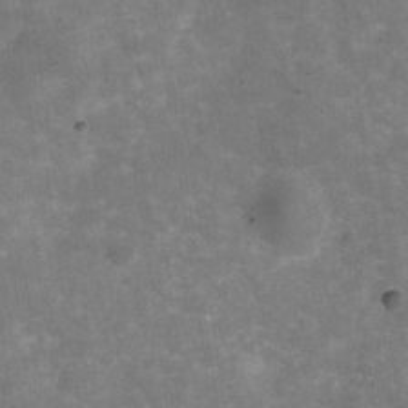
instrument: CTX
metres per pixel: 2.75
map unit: Hve
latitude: -30.1606
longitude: 93.8044
